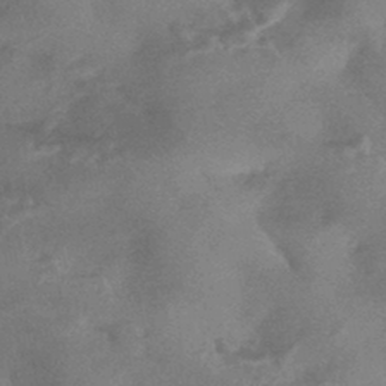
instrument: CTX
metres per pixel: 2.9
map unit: HNhu
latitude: -44.1795
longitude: 92.2173
